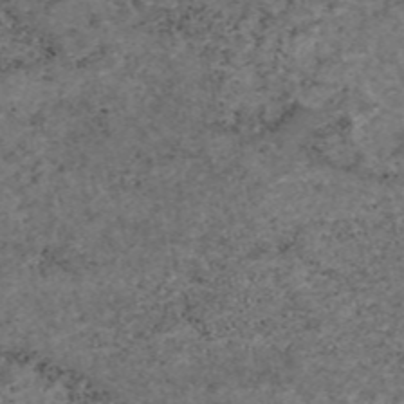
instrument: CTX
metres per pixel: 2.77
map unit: eAb
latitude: 46.4979
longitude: 118.1039
